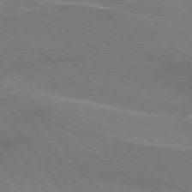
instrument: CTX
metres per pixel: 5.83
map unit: lApd
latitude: 75.0647
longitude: -62.1578
